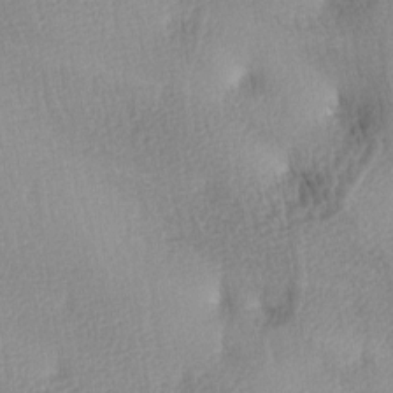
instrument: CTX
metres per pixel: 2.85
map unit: lAa
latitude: -4.9163
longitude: -121.4805
